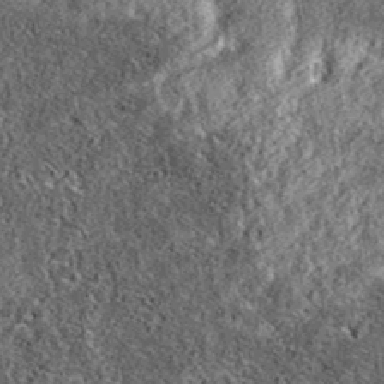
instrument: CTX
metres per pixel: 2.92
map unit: eAb
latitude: 36.6490
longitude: 106.9353
